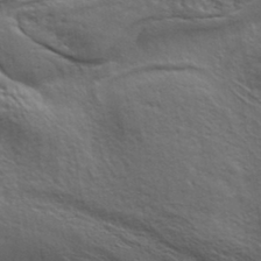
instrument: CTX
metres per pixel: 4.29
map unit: eHh
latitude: 34.4034
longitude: -133.1214
